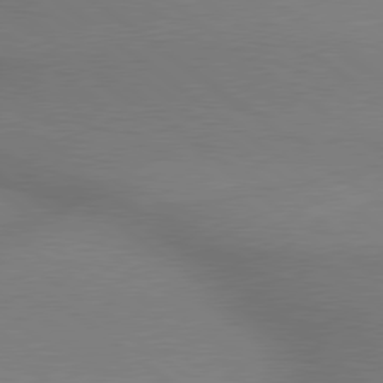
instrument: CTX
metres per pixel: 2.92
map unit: lApd
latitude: 79.2348
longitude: 179.7477
